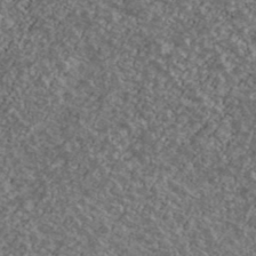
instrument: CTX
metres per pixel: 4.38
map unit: Ave
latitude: 40.8380
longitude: -108.1766
